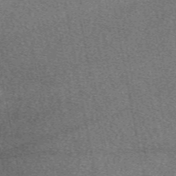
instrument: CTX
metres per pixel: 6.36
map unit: eAb
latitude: 48.9136
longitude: 111.8233
